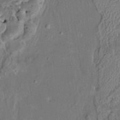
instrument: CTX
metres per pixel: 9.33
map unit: HNhu
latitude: 5.2159
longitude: 12.7085
